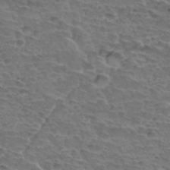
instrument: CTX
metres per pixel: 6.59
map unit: Hto
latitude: 34.0444
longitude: -44.4223
